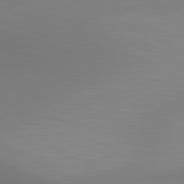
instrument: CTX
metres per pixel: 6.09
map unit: lApd
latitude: 80.5924
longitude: 132.0094
